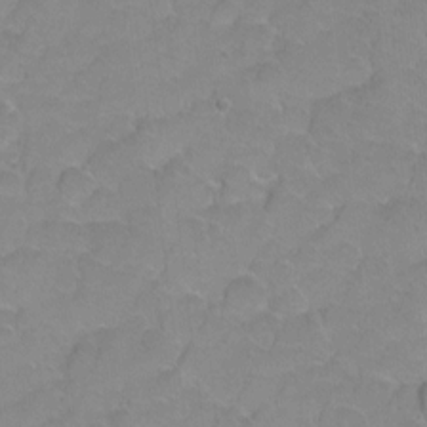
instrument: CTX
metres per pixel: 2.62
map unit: Hto
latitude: 2.4601
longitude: -32.9514
